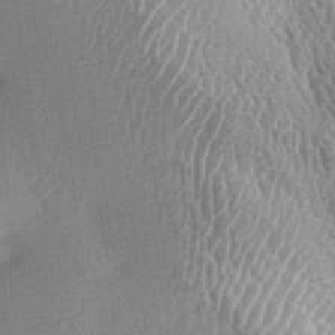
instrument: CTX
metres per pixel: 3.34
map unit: lAa
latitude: -5.6910
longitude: -128.9136
